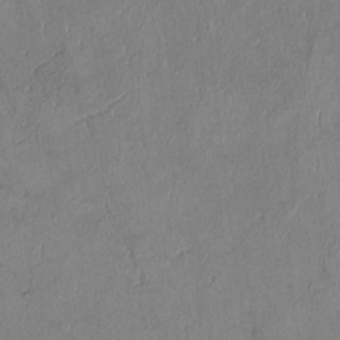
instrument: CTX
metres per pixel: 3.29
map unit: Htu
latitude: 2.7246
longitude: 148.4629
